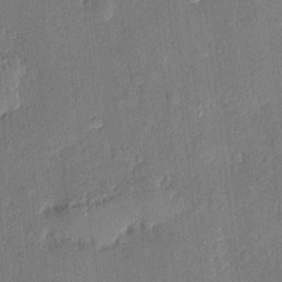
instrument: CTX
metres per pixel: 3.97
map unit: eHh
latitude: 5.0269
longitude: -74.8191
